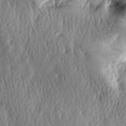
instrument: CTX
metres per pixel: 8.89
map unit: lAa
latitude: -7.5777
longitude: -126.9703
